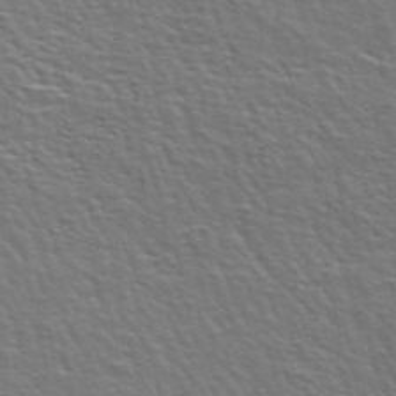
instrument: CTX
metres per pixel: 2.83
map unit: ANa
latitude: 49.7261
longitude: -75.3104
